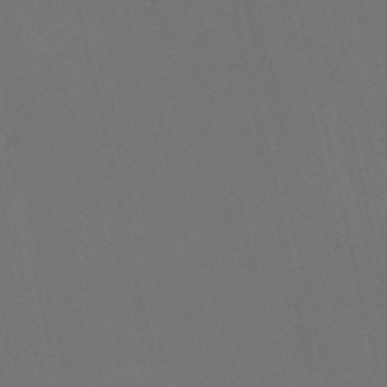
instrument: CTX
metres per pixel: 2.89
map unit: HNb
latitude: -52.1039
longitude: -48.6302
